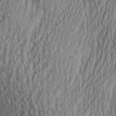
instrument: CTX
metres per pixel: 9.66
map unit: Aa
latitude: 27.3104
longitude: -135.9906
